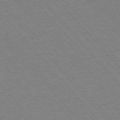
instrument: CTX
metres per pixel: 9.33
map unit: Ap
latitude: -76.3495
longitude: -86.7435
